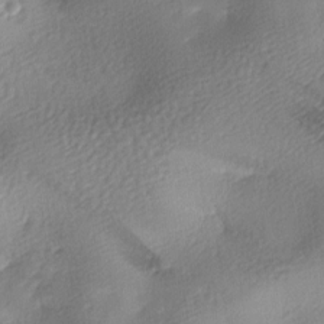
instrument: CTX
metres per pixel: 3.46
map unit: lAa
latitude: -8.6140
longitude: -127.7072
